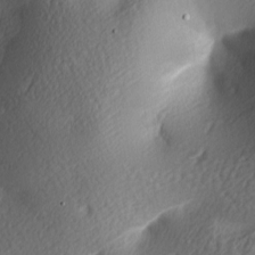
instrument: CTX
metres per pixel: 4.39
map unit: lAa
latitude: -8.0283
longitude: -126.2145
